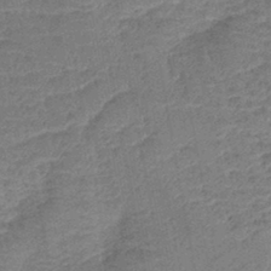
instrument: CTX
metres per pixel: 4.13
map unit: lHb
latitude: -42.8785
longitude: 80.0283
